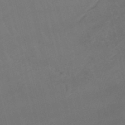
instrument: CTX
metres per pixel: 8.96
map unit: lHb
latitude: -46.7652
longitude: 77.5210
